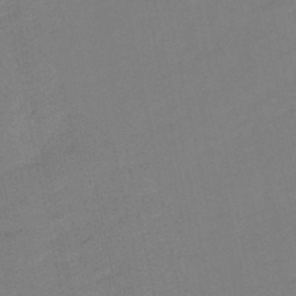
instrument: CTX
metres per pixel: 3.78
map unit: lHb
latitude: -50.1606
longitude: 80.7274
